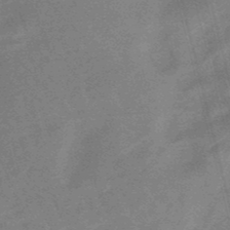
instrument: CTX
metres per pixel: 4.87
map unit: eHb
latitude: -48.3496
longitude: 86.9164
